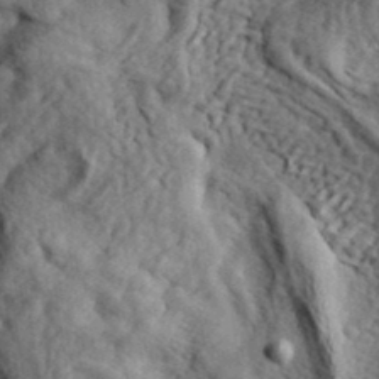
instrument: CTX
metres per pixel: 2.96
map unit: eHh
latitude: 36.4223
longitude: -80.3467
